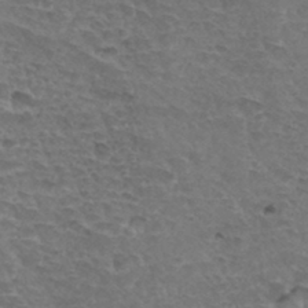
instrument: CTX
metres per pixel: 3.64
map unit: Hto
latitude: 33.5938
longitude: -44.7057
